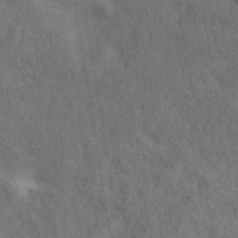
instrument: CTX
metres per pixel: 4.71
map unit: ANa
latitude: 41.6694
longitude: 13.9178
